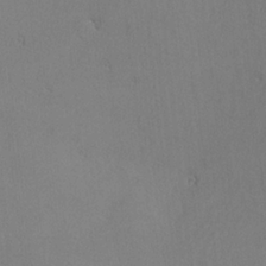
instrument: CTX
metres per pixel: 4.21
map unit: lHvf
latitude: -13.2187
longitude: -101.8583
